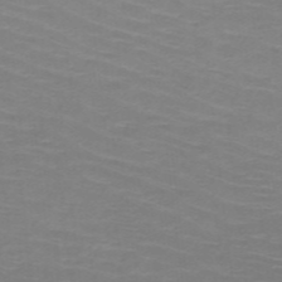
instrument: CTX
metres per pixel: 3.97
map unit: HNb
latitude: -48.6330
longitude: -45.5938
